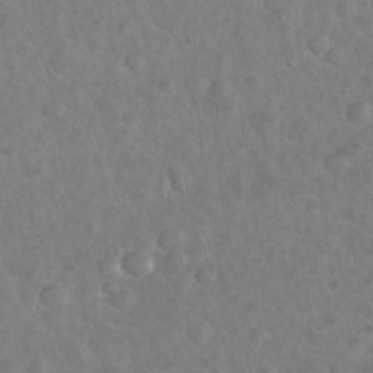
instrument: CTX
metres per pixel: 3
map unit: eHh
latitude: 35.2537
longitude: -60.8002
